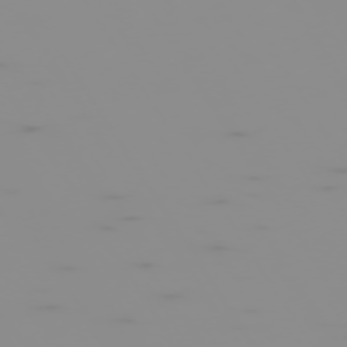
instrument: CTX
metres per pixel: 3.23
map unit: Hpe
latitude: -74.6519
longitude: 6.0661
